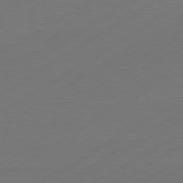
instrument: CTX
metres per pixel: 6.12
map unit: Hpe
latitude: -80.9164
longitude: 15.0865
